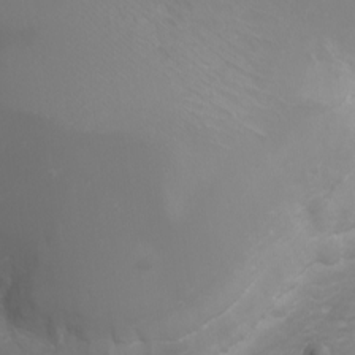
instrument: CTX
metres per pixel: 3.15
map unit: Ht
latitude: -2.9163
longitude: -62.1767
